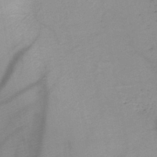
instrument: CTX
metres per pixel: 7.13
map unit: HNb
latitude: -46.9919
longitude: -40.9891
